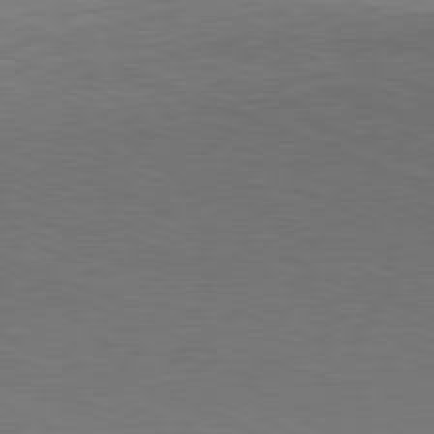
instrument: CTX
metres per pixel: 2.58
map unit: Ap
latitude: -81.7856
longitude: -83.6882
